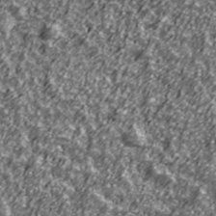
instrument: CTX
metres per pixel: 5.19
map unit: Ave
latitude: 41.8961
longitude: -113.8394
